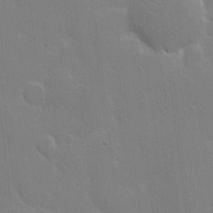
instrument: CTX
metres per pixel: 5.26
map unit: eHh
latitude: 6.4223
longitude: -67.3103
